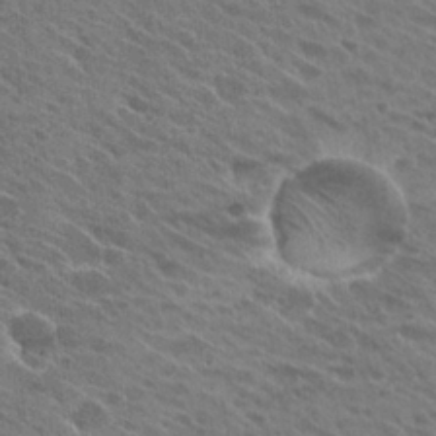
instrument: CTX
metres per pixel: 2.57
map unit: Hto
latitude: 26.1011
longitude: -40.7624
